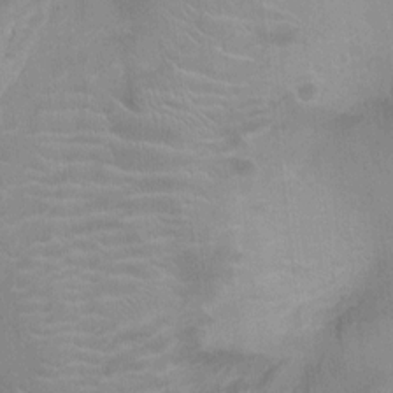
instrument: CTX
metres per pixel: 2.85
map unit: Ht
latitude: -2.4440
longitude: -17.1592
